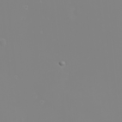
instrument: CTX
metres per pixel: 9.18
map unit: eHh
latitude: -6.2361
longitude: -88.5735
